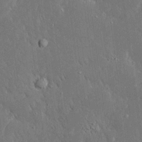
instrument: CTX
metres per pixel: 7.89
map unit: Ave
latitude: 17.5749
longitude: -140.1577
